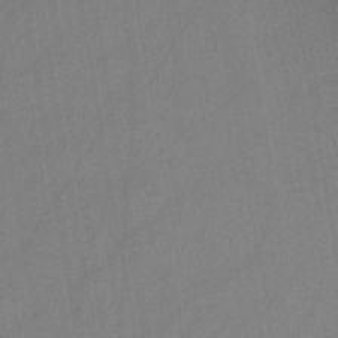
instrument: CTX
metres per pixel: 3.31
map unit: HNb
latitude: -45.8045
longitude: -39.5182
